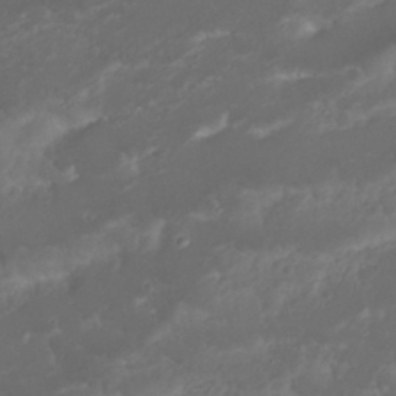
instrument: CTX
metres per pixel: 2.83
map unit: Nhu
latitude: 22.7813
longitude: -63.1970
